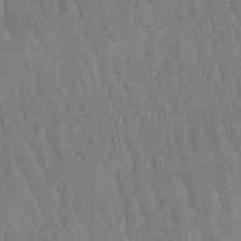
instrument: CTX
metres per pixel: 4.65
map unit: lHb
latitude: -47.5021
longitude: 77.1998
